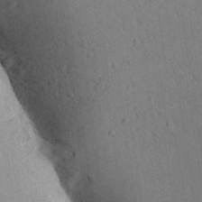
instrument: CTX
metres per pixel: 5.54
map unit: Aa
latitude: 28.8002
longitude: -146.8758
